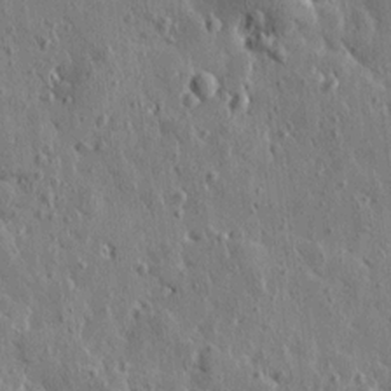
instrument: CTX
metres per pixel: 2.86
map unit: Htu
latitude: 1.2726
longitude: -178.2523
